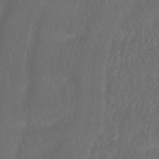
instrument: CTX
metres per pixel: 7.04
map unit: HNhu
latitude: -42.9541
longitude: 102.4251
